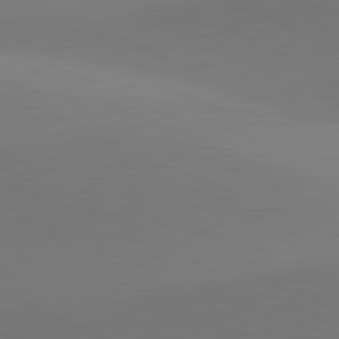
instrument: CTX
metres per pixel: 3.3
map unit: lApd
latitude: 81.8394
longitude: 144.9353
